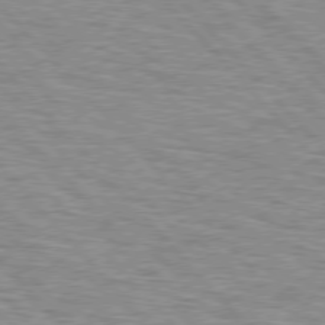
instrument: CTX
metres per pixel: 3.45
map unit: lApd
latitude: 76.3278
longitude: -72.0444
